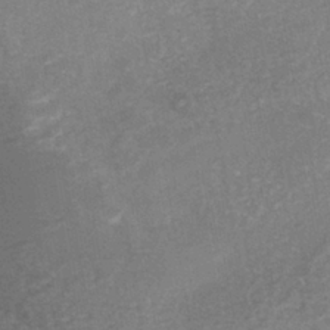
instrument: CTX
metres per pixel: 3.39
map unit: Nhe
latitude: -40.9730
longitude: -109.7071
